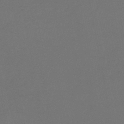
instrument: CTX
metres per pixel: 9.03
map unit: lHb
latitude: -46.9164
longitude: 68.8030
